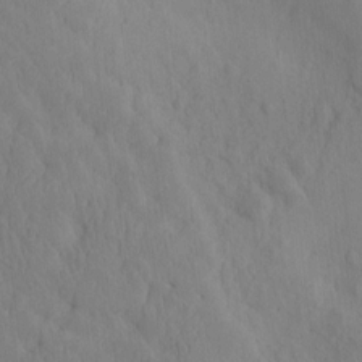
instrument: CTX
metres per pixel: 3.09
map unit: eHh
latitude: -0.9353
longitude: 17.8045
